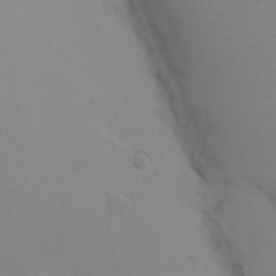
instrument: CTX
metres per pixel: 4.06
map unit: eHh
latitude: -7.8989
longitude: -70.1767
